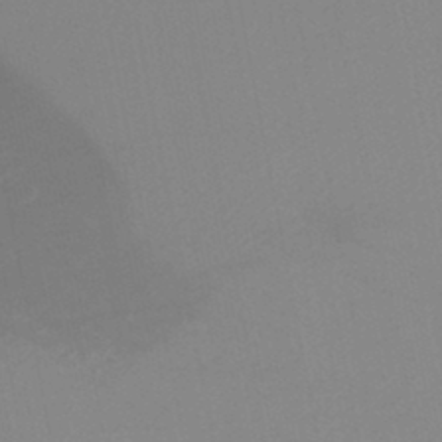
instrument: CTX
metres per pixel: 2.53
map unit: HNb
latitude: -44.6330
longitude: -44.1389
